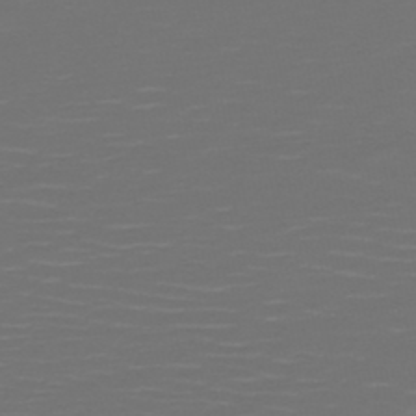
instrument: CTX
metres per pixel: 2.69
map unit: HNb
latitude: -47.9178
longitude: -44.5546
